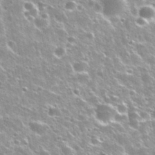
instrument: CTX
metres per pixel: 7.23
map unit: Nhu
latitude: 31.8395
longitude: -53.8961
